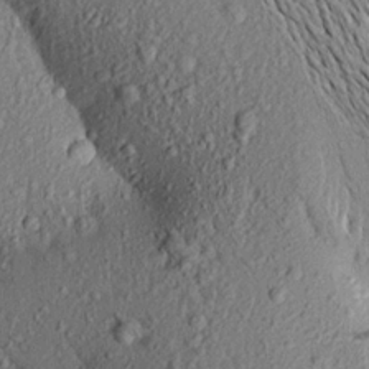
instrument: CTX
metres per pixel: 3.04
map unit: Aa
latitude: 16.5924
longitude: -147.1215
